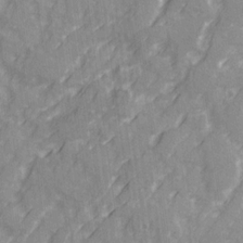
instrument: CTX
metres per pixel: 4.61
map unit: Ave
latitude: 20.6302
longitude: -131.8773
